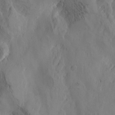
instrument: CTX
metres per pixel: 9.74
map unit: Htu
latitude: -3.1242
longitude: -177.0269
